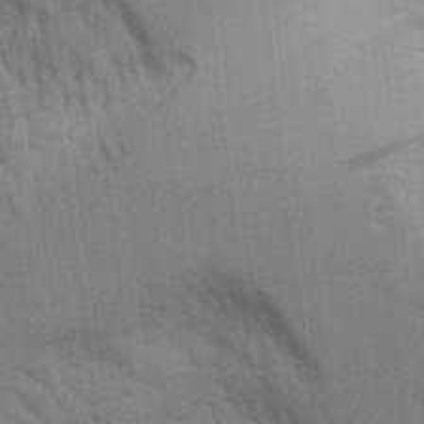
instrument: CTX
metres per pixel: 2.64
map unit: Aa
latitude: 10.0633
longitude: -126.7624
